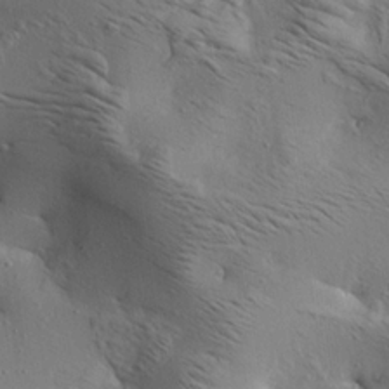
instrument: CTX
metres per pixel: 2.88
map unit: lAa
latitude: 18.9702
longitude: -139.8394
